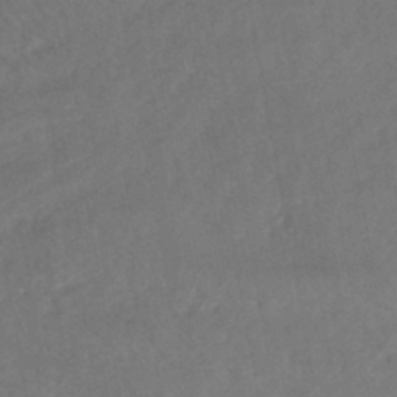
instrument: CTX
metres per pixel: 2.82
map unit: HNhu
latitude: -44.0472
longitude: 92.1039
